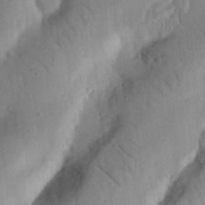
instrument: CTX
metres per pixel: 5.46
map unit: Nhu
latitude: 20.3279
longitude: -76.8569
